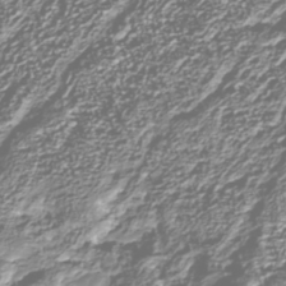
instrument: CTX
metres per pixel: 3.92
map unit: Nhu
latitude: -39.2754
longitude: -82.4223
